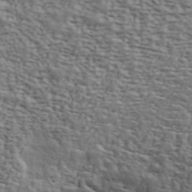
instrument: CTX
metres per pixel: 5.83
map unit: ANa
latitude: 43.1970
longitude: 48.2362
